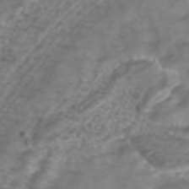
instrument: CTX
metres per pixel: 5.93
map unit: ANa
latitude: 40.1766
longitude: 24.2928
